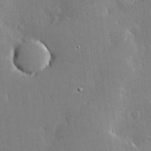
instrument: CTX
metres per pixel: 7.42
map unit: lHvf
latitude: 20.2334
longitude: 145.5210
